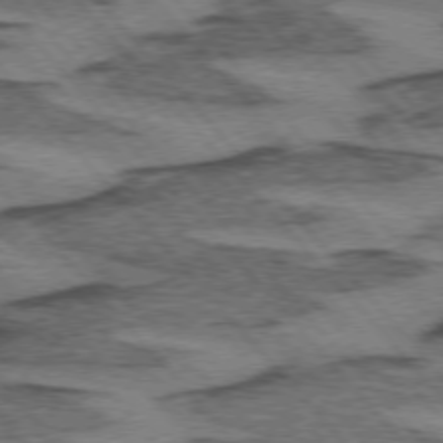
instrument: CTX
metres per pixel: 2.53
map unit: lApd
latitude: 74.8569
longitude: -78.1011
